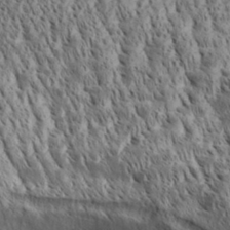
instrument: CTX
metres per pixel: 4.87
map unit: Aa
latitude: 30.3468
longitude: -137.8773
